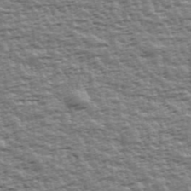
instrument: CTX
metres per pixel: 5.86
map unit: Ave
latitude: 42.8002
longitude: -113.0458
